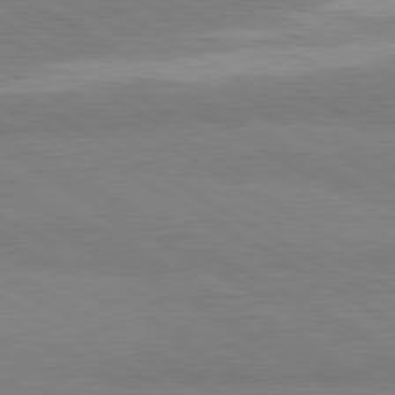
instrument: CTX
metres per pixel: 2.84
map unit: lApd
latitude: 80.6868
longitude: -178.7058
